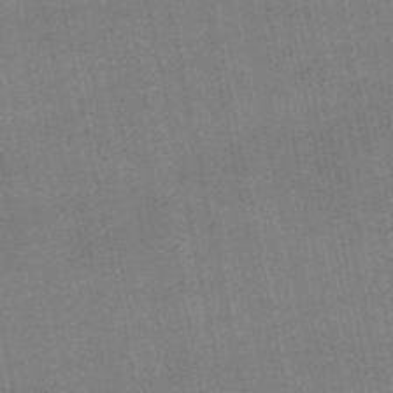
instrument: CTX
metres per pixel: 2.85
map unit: lHb
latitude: -48.9353
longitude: 74.0283
